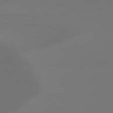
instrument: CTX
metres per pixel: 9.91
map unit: Hpe
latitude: 78.6491
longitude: -130.6113
